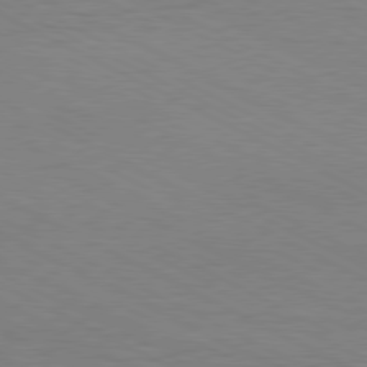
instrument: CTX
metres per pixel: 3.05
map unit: Hpe
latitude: -81.2376
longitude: 12.5763
